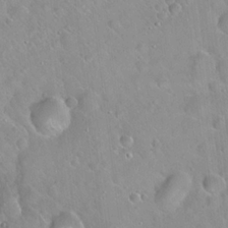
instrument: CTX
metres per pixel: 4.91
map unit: Hto
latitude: 20.8758
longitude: -53.2726
